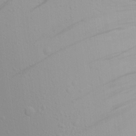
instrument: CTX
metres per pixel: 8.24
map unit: Aa
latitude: 16.1200
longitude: -143.5182
